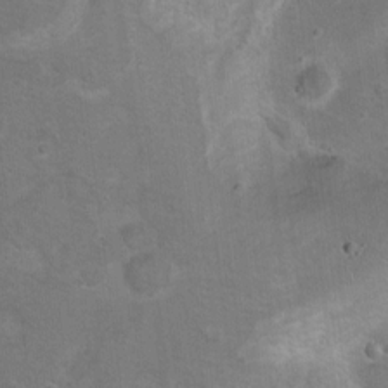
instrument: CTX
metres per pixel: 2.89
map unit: Hto
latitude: 8.9325
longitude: -30.3090
